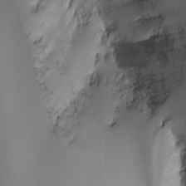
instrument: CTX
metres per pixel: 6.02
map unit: Nhu
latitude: -4.9730
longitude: -92.4979
